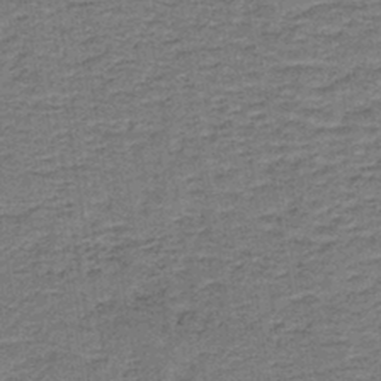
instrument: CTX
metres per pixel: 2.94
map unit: lHb
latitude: -40.8030
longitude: 55.4455
